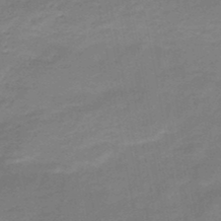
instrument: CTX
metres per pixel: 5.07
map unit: HNb
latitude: -49.5399
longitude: -39.6127
